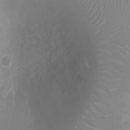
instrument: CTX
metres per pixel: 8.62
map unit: Ht
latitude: -2.5195
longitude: -16.7057
